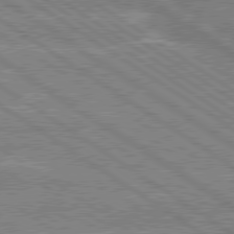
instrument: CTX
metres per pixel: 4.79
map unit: lApd
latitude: 79.4427
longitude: -157.9906
